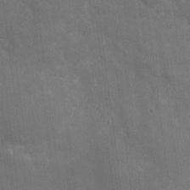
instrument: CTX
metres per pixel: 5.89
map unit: eHh
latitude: 4.7435
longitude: -70.5357
